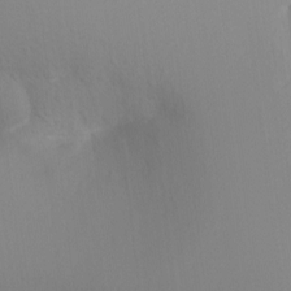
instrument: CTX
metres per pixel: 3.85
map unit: Ht
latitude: -3.1620
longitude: -26.0633
